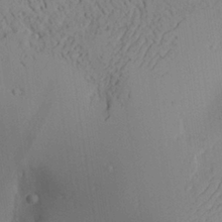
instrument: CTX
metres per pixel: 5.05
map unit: Aa
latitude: 27.1025
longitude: -131.1593
